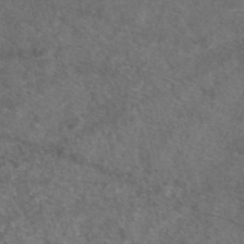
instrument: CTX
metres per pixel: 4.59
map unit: eAb
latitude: 47.6883
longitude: 110.5384
